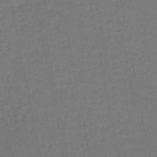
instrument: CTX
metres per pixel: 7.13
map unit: HNb
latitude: -50.3873
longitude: -49.1214
